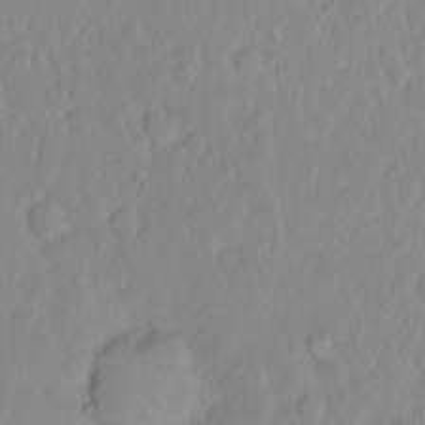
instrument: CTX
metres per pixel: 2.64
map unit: eHh
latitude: 1.6316
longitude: -55.8583
